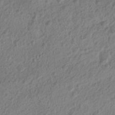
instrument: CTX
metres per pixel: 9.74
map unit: Nhu
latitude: 6.6679
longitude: -21.6316
